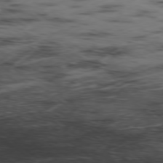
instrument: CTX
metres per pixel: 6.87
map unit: Ap
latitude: -79.0297
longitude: -73.3482
